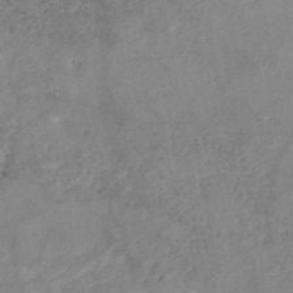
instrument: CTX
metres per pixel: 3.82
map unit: Nhe
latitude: -48.3118
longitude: -173.3292
